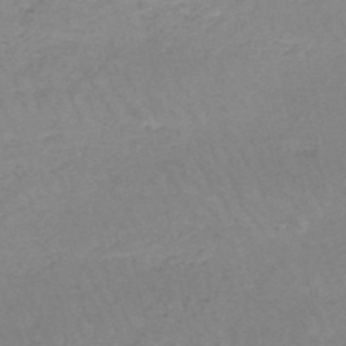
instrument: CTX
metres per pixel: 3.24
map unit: HNb
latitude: -50.7274
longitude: -53.8206
